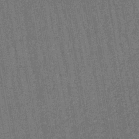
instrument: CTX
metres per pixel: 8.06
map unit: lHb
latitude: -43.2753
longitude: 65.5210
